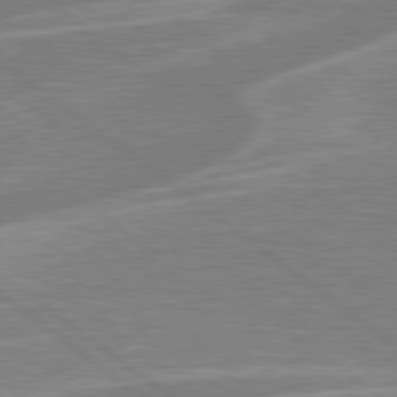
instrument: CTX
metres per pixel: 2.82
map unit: Hpe
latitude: 79.3860
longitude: -120.9325
